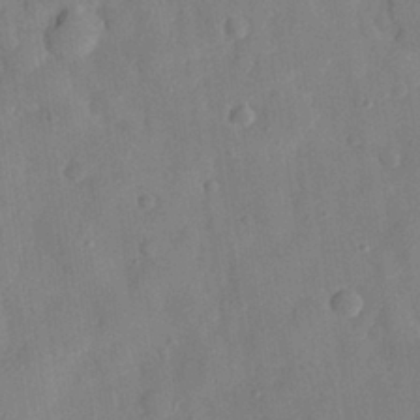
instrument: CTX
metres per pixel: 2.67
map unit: eHh
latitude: 28.0633
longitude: -77.2348
